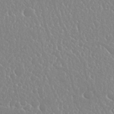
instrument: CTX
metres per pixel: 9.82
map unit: Nhu
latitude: 25.2159
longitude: -59.6316
